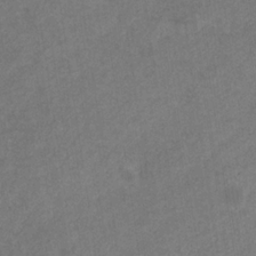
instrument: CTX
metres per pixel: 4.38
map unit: eHb
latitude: -31.7099
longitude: 71.5966
